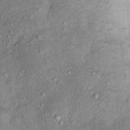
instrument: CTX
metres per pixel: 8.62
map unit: Ht
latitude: 9.8394
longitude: -37.6316
